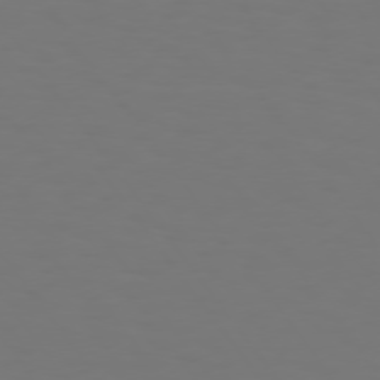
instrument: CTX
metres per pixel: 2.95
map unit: Hpe
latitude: 74.3467
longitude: -123.6127
